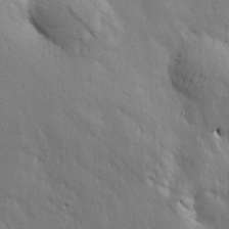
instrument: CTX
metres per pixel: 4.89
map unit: Hve
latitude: 23.8583
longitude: -96.9891
